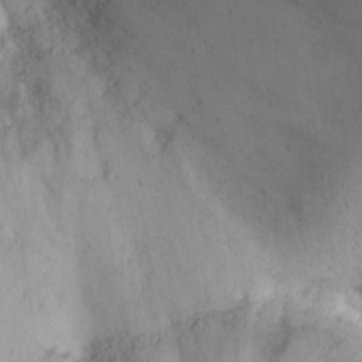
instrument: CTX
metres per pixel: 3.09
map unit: Nhu
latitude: 22.3467
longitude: -69.8395
